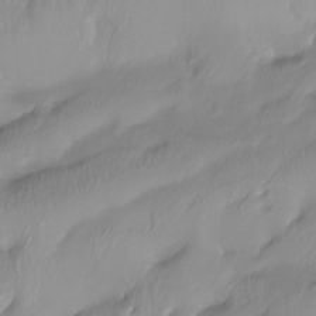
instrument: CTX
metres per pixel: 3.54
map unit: Htu
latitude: -15.3132
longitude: -46.4601
